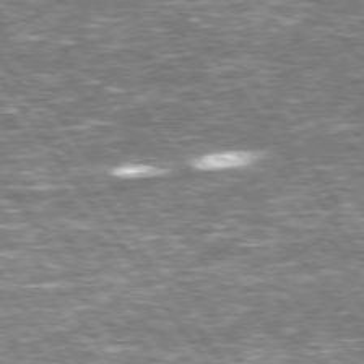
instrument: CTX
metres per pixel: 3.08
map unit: Hpe
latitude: 74.6491
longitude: -151.0647
